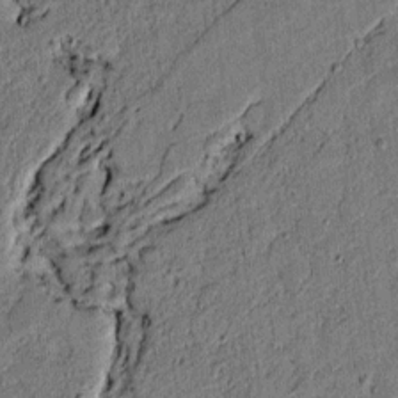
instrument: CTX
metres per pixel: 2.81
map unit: lAvf
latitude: 4.0255
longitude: 168.5006
